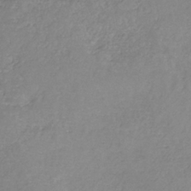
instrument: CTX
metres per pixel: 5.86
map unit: HNb
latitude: -34.5385
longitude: 56.1039
